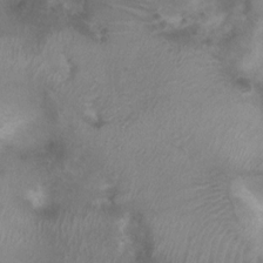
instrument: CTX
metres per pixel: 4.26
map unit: Nhu
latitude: 3.1970
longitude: -24.8191
